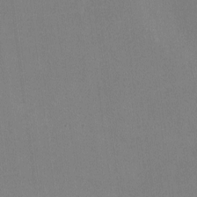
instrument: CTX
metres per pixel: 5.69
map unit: lHvf
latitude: -10.8597
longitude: -100.2712
